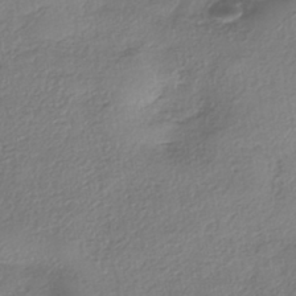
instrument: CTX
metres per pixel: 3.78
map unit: eHh
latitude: -42.1605
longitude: 122.0850
